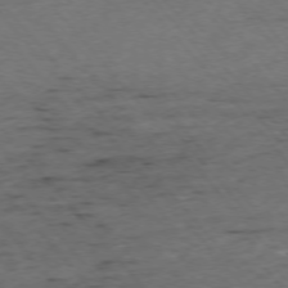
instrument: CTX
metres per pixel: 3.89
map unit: Ap
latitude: -75.8990
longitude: -90.2900
